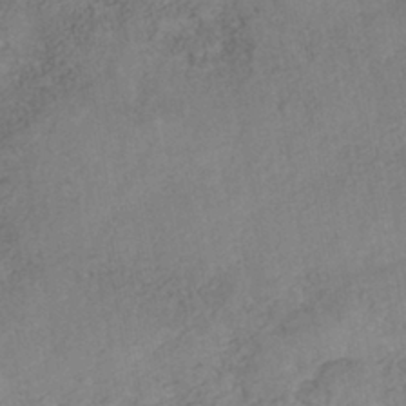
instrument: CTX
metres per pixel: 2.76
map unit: Nhe
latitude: -41.9367
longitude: -109.8772
